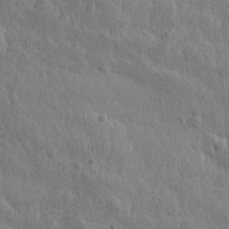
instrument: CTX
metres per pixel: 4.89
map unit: Htu
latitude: 0.6868
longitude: -175.9339
